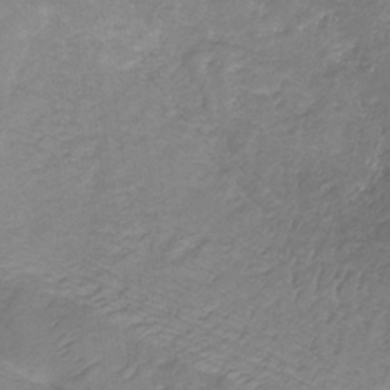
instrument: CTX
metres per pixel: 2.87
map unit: eHb
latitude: -31.5399
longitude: 67.1053
